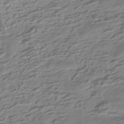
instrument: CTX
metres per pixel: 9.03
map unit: HNhu
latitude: -42.6896
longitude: 104.8030
